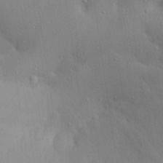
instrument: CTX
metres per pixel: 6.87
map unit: Aa
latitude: 29.0080
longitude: -132.3089
